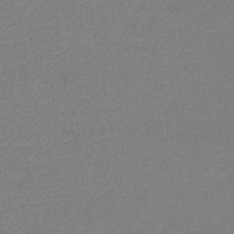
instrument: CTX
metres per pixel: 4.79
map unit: lHb
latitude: -46.5384
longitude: 72.0661
